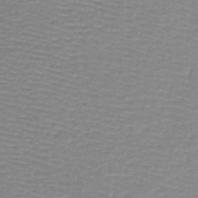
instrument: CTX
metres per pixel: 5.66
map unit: lHb
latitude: -40.2550
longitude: 60.9542
